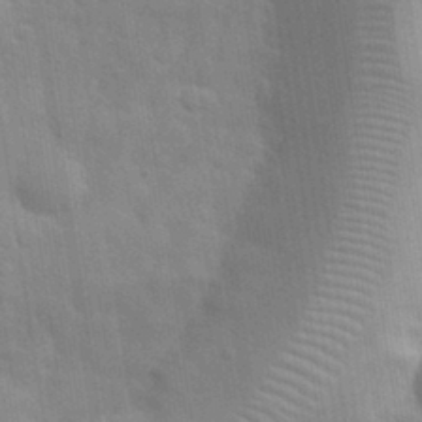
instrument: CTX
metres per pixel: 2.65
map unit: eHh
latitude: 32.2711
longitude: -71.1025
